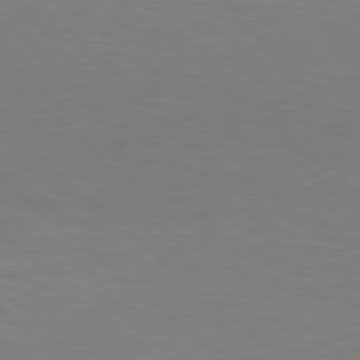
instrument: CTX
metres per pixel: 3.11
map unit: Hpe
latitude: 78.5168
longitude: -150.2711
